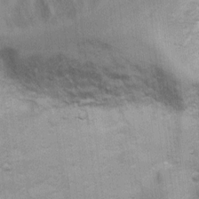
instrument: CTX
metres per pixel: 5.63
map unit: Ht
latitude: 4.4979
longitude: -21.9906
